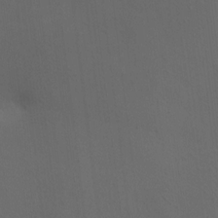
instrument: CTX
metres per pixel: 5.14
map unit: HNhu
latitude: 12.6113
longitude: 9.5399
